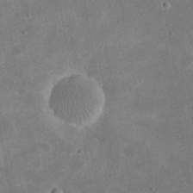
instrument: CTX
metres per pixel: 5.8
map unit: eHh
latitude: 21.2159
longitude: -68.1767
